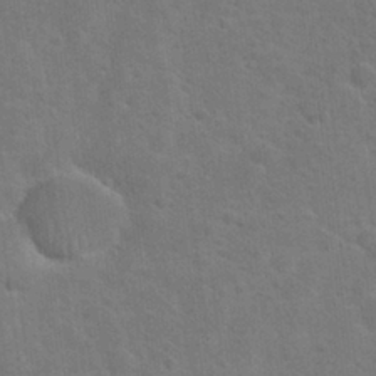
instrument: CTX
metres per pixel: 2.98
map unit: Hto
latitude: 23.1214
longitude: -47.8206
